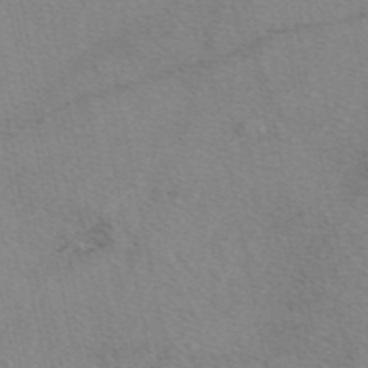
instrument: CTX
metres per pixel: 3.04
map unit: eAb
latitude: 49.1214
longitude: 111.2753
